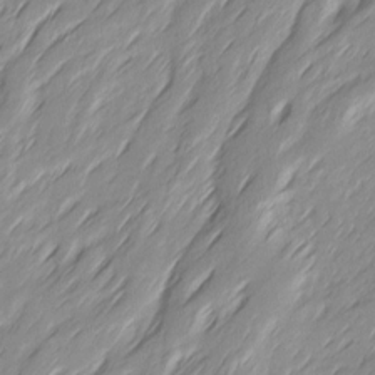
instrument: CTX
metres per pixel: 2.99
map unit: Ave
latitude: 15.5183
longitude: -136.1578
